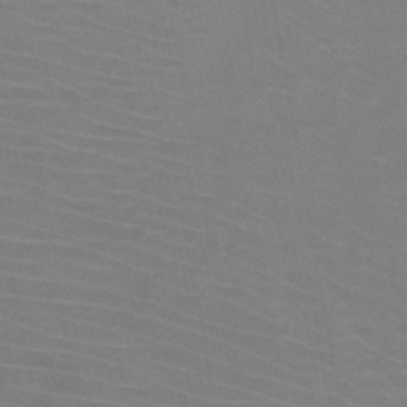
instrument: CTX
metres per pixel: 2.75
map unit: HNb
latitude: -46.5384
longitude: -43.7828
